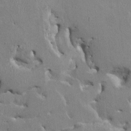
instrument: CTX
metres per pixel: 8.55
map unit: HNhu
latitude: 3.5182
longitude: -3.8583
